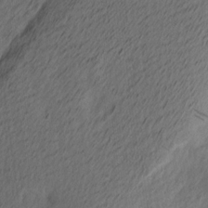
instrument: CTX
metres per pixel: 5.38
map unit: Ave
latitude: 13.6694
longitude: -106.4790
